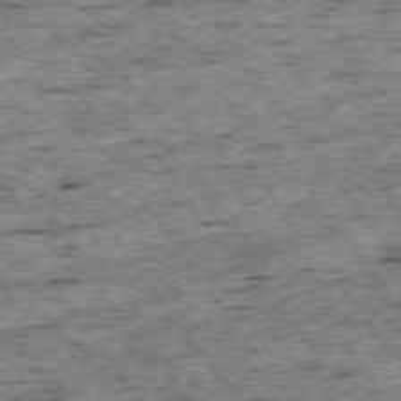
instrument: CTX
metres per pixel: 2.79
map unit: Ap
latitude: -74.4062
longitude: -87.8394
